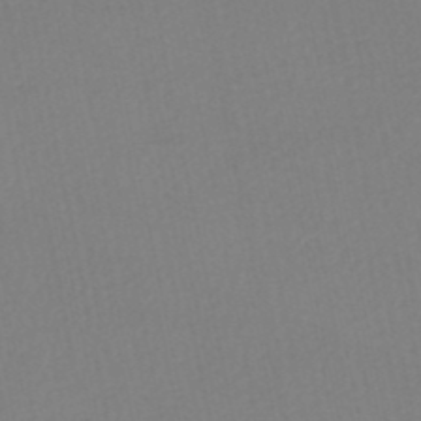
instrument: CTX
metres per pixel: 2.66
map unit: HNhu
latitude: -48.7841
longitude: 97.4644
